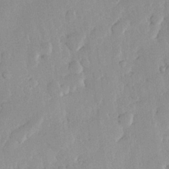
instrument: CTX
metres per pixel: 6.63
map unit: Hve
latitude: 26.2145
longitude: 150.6518
